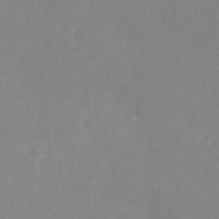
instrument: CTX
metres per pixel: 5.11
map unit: Nhu
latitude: -28.4818
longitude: -66.8569
